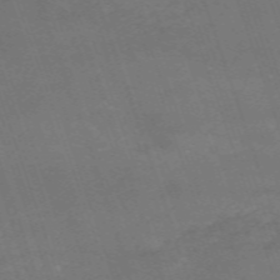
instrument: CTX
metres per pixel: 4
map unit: HNb
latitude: -54.5385
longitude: -37.0081
